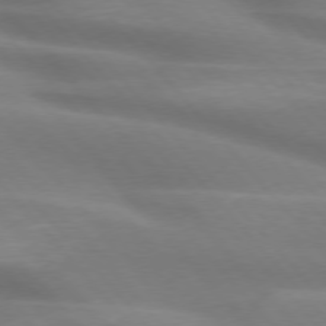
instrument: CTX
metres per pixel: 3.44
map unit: lApd
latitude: 74.9892
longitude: -60.8002
